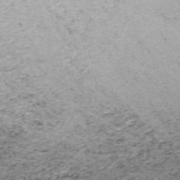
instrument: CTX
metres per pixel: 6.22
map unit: HNb
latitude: -55.2754
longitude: -42.9892
